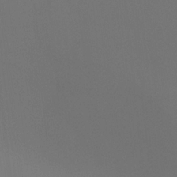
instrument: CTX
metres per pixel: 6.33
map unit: Ht
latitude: -4.5384
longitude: -61.9717
